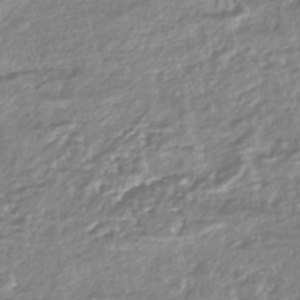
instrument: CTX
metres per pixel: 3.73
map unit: HNhu
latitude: -44.4251
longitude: 98.2172
